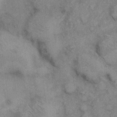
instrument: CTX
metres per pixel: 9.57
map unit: eHh
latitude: 6.5357
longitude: -64.8569
